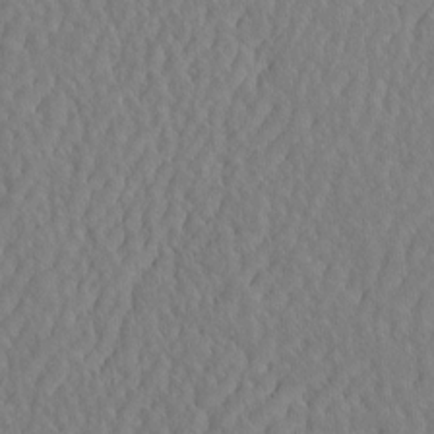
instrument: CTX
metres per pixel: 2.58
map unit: eHh
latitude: -3.8800
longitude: 15.1054
